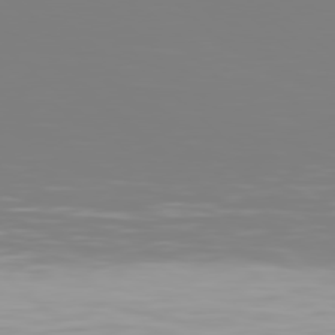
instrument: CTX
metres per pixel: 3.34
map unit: Hpe
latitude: 77.9150
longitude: -134.9513
